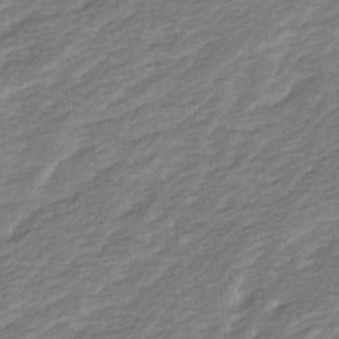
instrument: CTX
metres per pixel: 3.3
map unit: Ave
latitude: 16.5546
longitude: -137.1592
